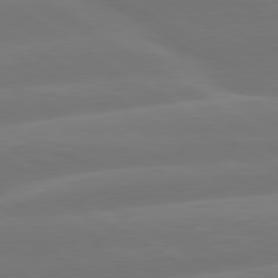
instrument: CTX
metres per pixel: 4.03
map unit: lApd
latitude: 79.9717
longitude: -149.9150
